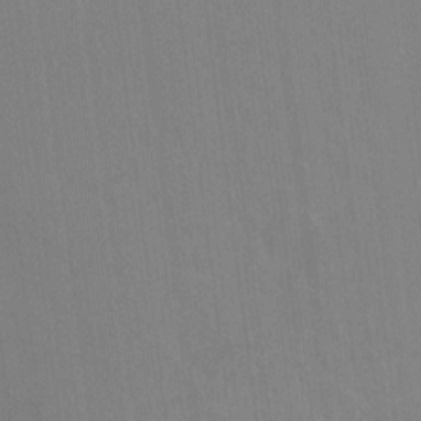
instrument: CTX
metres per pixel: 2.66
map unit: Hto
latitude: -11.2754
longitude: -38.3656
